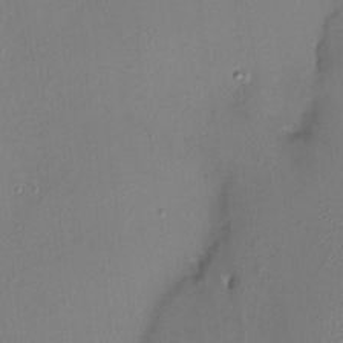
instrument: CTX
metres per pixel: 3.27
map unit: HNhu
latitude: 7.0080
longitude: 1.4455
